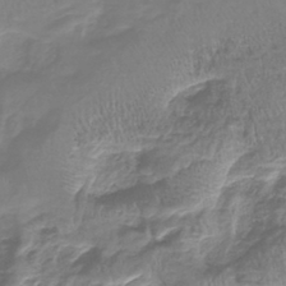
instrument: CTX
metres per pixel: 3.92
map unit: lHb
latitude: -41.7477
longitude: 64.8975
